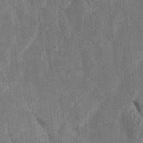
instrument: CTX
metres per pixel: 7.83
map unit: Htu
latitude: 0.6112
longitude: 147.3509
